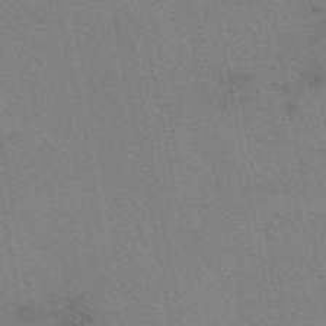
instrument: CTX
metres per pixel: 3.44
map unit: eAb
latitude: 50.3089
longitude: 104.8786
